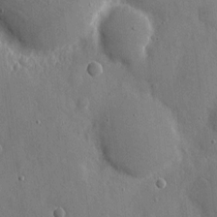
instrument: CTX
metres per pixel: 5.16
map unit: eHh
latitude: 8.1389
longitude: -68.5357
